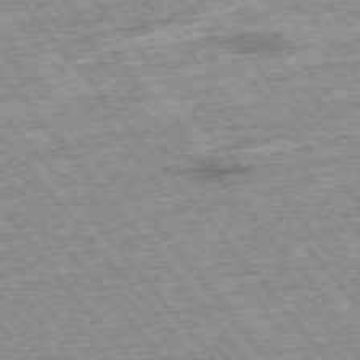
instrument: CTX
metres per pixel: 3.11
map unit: Hpe
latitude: -76.0472
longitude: -21.6694
